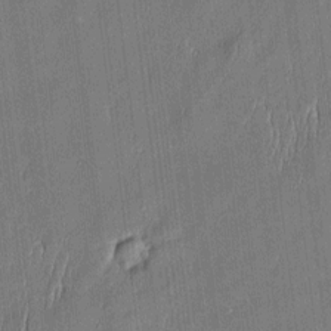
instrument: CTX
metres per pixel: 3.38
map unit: Htu
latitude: -5.6344
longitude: 175.1809
